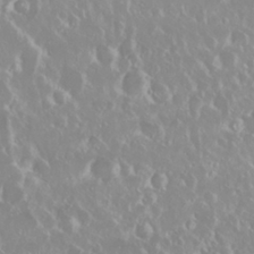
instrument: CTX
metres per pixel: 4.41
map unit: Nhu
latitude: 29.2537
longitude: -61.4615
